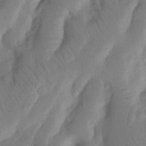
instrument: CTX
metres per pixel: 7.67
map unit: Nhu
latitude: 19.8772
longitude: -74.3278
